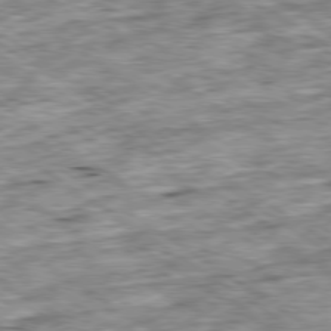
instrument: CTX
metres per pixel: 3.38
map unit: Ap
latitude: -79.7477
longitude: -75.4426
